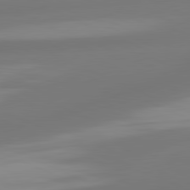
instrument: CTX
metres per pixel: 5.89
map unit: lApd
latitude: 81.3482
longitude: -166.1577
